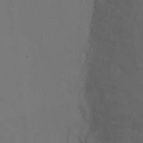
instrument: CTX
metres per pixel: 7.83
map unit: Ht
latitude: -7.7666
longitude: -28.8380
